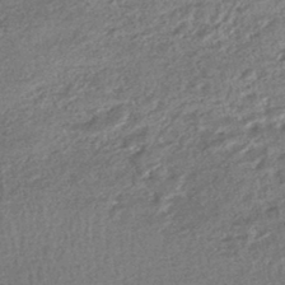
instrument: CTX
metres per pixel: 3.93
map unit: HNhu
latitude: -47.0108
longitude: 102.3306
